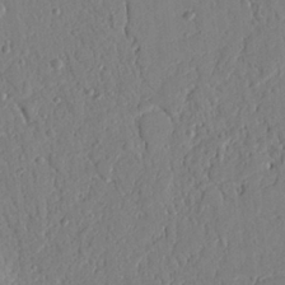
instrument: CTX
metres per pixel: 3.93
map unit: Ht
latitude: 9.2726
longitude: -78.2712
